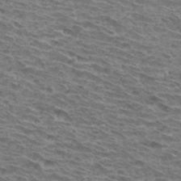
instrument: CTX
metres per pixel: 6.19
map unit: Hto
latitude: 32.6679
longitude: -40.3089
